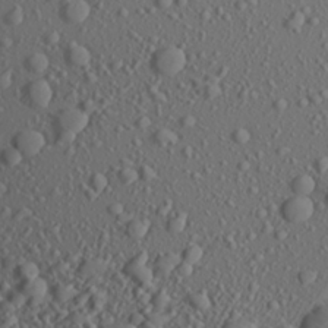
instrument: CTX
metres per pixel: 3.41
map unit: Aa
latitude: 23.2915
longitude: -144.2522
